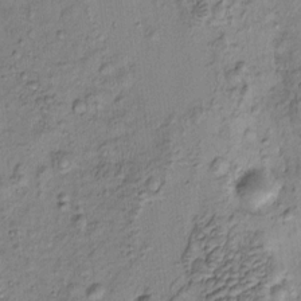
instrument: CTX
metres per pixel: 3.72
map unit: eHh
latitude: -0.3685
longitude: 16.4440
